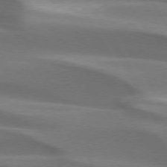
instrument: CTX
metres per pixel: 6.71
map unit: lApd
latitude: 73.2915
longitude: -52.6302
